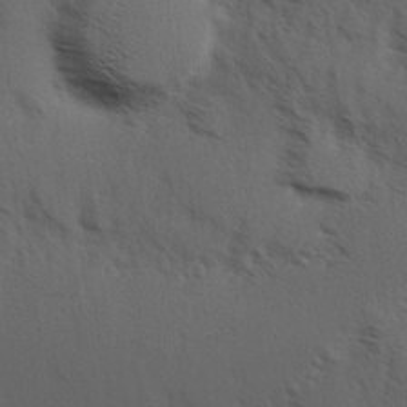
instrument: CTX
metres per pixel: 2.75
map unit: Hve
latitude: 2.2711
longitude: -123.9717
